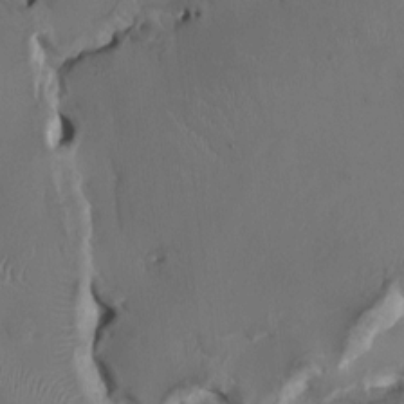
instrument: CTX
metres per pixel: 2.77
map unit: HNhu
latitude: 1.4048
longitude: -4.6868
